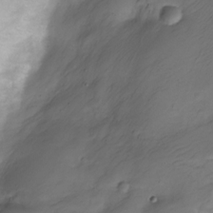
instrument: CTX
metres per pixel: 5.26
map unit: Nve
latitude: -24.5951
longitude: 106.4629
